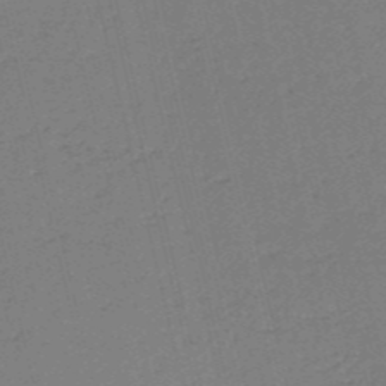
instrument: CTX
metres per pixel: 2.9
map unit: HNb
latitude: -54.0661
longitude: -39.8961
